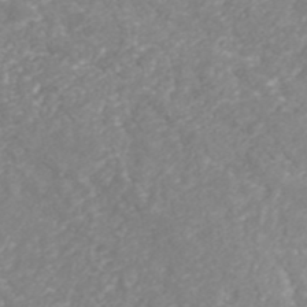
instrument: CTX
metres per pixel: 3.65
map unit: ANa
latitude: 41.7827
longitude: 28.9164
